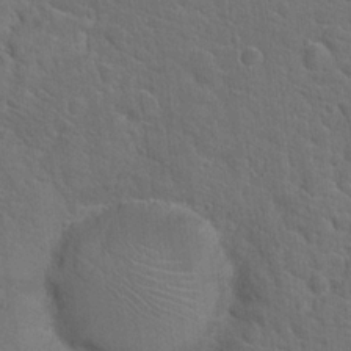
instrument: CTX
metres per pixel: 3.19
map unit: Hto
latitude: 19.1781
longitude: -34.9513
